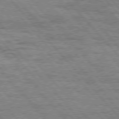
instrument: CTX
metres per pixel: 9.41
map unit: Hpe
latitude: 76.5168
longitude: -150.4790
